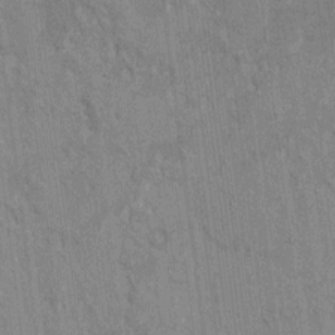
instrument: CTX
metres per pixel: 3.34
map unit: HNhu
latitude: 7.9717
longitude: -5.5938
